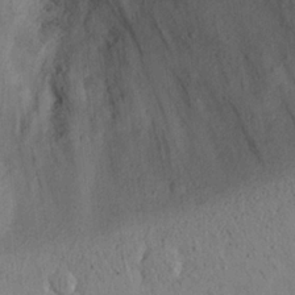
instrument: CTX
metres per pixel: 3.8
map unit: eHh
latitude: 24.3467
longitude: -71.7072
